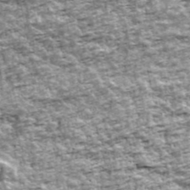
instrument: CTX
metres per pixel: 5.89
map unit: Ave
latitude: 42.3089
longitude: -111.9150
